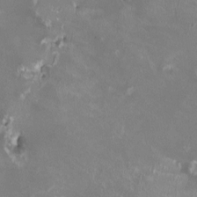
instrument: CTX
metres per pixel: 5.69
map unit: HNhu
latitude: -0.1795
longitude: -3.1592
